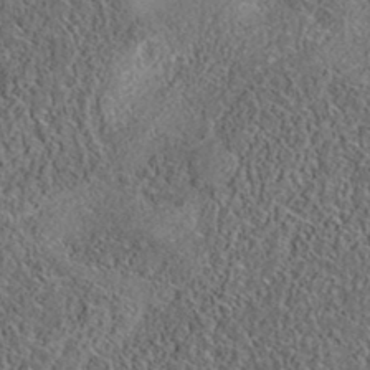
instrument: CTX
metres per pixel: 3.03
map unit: eAb
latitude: 35.6882
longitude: 110.3873
